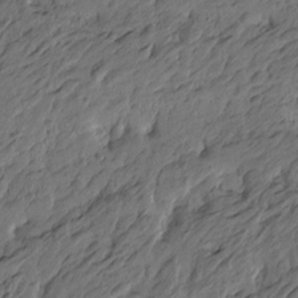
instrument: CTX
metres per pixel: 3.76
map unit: Htu
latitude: -6.3684
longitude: -179.6127
